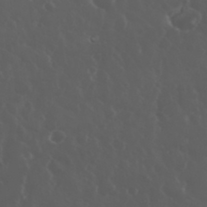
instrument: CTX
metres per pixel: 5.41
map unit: eHh
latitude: 34.0255
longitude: -59.6127
